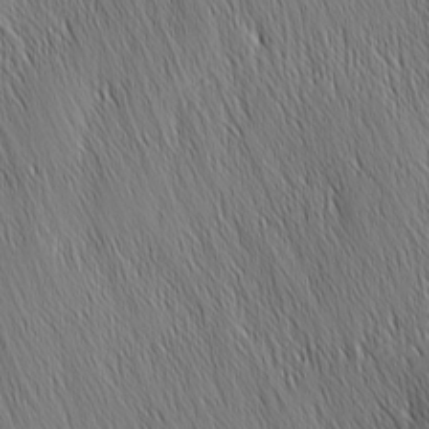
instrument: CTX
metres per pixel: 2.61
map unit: Nhu
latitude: -5.9367
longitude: -150.2711
